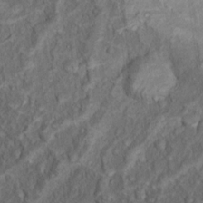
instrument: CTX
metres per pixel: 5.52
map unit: Nhu
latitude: 11.0270
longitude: -26.9514
